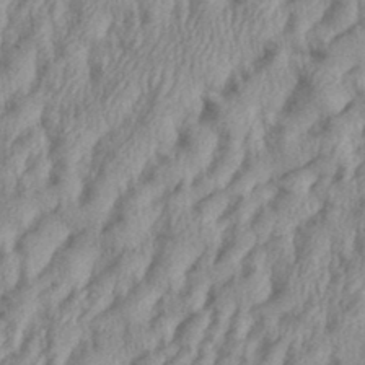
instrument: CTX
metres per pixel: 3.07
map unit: eHh
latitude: 36.1767
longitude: -137.4994
